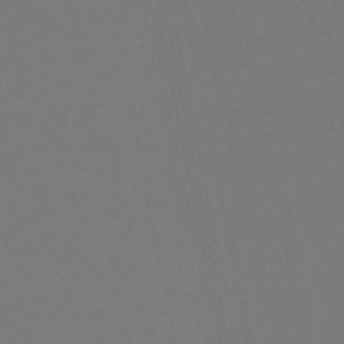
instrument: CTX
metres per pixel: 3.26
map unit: eHb
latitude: -50.2173
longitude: 69.7855
